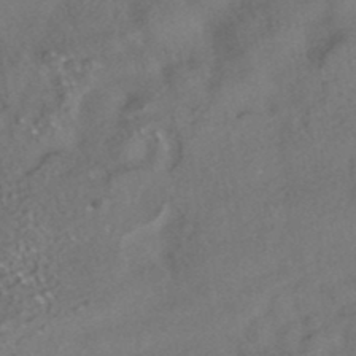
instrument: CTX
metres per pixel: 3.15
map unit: HNhu
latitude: -41.5021
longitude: 102.7463
